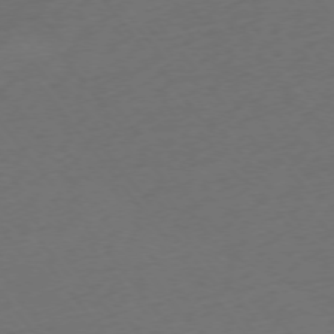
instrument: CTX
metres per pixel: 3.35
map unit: Ap
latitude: -74.8786
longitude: -72.0255
